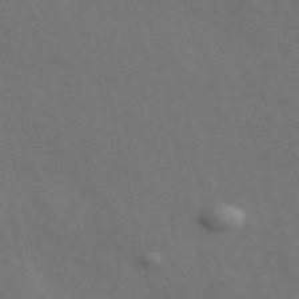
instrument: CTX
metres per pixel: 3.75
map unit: ANa
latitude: 49.7450
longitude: -79.7261
